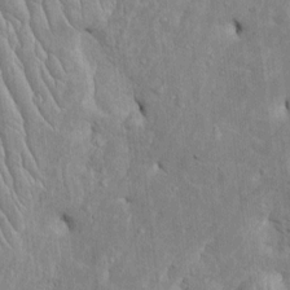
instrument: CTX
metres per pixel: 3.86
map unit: Htu
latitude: -5.6344
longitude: 156.6518
